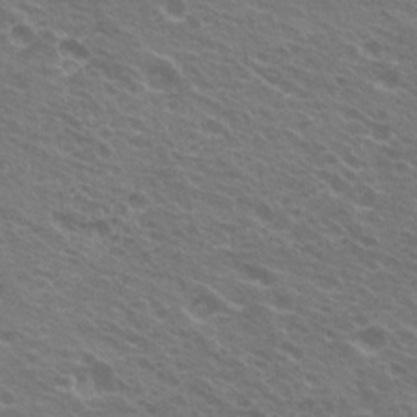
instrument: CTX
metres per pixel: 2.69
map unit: Hto
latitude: 21.7639
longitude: -31.1592
